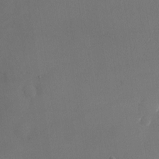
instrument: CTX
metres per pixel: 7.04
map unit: Nhu
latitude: -23.5210
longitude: -70.4979
